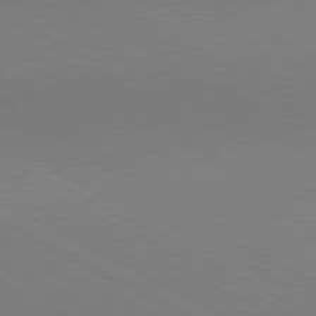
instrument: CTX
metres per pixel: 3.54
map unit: lApd
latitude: 80.4790
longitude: 145.4832
